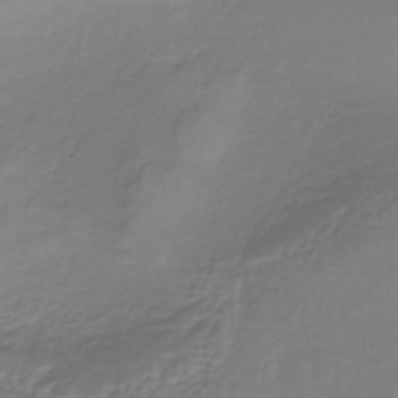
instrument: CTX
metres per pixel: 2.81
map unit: lHb
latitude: -37.4643
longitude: 61.9745
